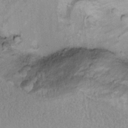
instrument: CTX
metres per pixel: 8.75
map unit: Ht
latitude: 9.8395
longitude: -32.4034
